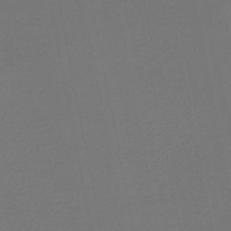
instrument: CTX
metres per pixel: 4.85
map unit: HNb
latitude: -47.2565
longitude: 56.9541
